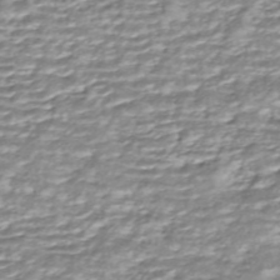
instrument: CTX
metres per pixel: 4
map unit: ANa
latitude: -44.4062
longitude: 104.7085
